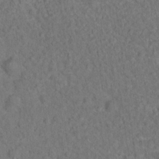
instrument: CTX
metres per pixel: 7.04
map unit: Ht
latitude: 15.2915
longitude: -37.8961
